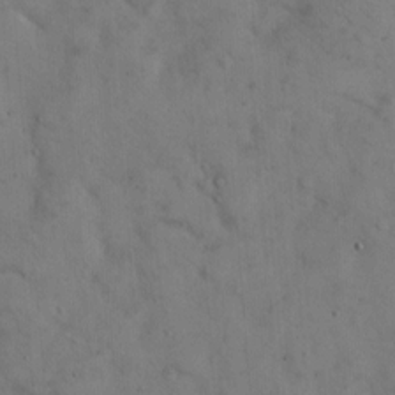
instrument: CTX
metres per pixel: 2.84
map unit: Hto
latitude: 13.7828
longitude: -59.5749
